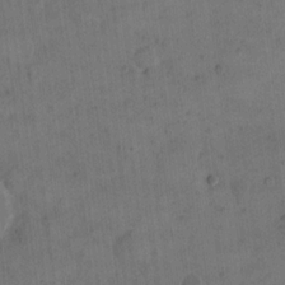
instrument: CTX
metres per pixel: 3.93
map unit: eHh
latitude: 14.2523
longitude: -66.8946
